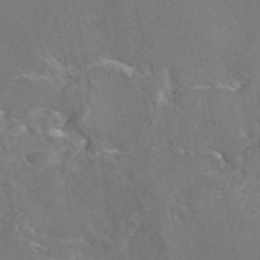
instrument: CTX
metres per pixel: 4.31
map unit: eAb
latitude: 46.1578
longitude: 107.8234
